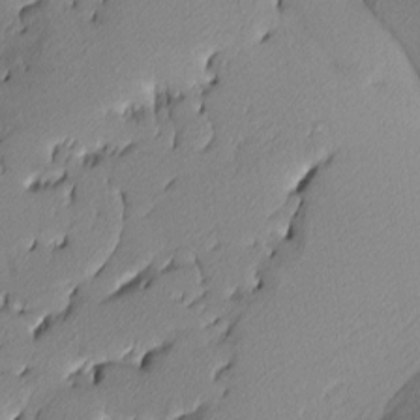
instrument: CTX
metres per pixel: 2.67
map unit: lAa
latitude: 3.8016
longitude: -116.0633
